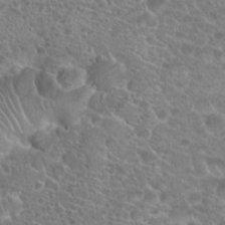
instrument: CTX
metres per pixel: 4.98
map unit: Hto
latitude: 19.6127
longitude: -40.5545
